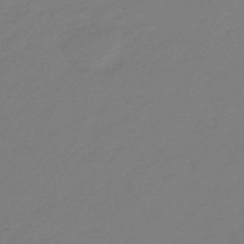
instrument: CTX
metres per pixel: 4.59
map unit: eHb
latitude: -47.0864
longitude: 86.7274
